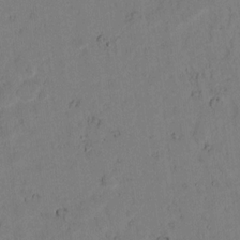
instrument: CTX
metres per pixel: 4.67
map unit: lAvf
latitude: 8.5357
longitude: 169.8611
